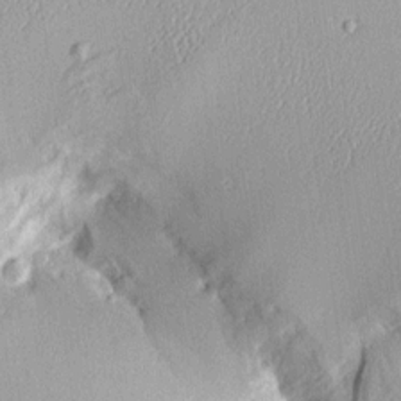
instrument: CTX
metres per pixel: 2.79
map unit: Aa
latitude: 10.2901
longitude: -128.5546
